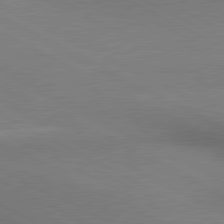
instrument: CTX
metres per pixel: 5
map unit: lApd
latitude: 80.7057
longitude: 139.6722
